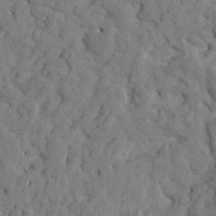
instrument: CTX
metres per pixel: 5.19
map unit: Htu
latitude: -1.7856
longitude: 179.4832
